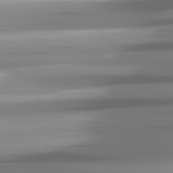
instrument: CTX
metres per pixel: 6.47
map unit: lApd
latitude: 81.6694
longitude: -142.9136
